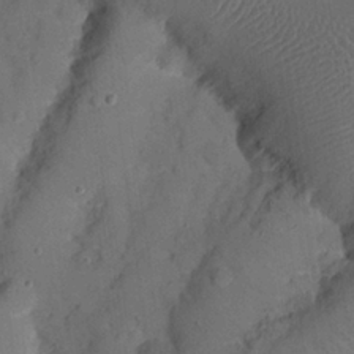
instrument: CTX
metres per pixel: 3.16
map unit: Nhu
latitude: 25.4048
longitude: -72.8569
